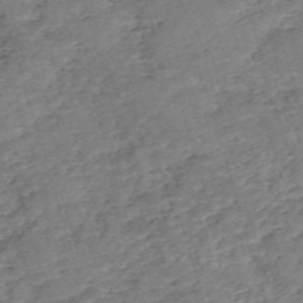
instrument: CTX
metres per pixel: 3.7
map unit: eHh
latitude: -55.2754
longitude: -90.7246
